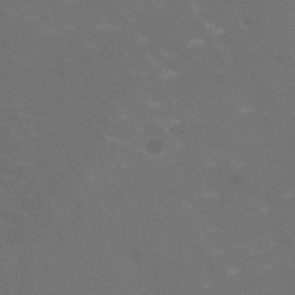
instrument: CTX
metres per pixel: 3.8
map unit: HNhu
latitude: -0.5574
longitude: -2.9324
